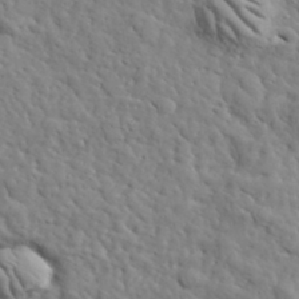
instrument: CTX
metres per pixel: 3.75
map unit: lHvf
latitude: 35.6316
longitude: -86.1578
